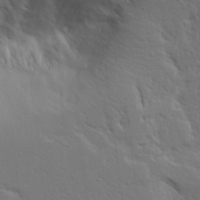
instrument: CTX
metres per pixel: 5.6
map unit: Ave
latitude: 14.8947
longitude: -139.4615
